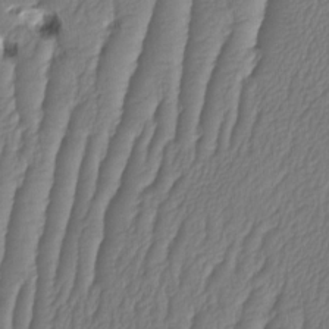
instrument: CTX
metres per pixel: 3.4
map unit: HNhu
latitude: -1.4644
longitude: 14.1984
